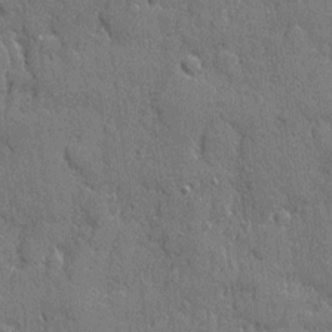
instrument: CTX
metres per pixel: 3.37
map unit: eHh
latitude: 5.4993
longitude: -75.5182
